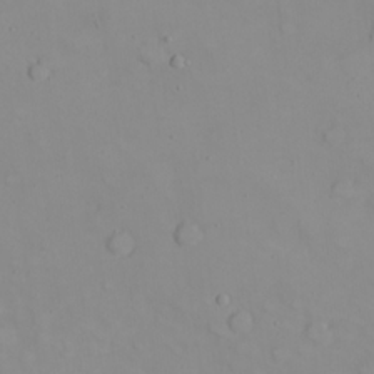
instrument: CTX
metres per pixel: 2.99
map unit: eHh
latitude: 22.1011
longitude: -63.5560
